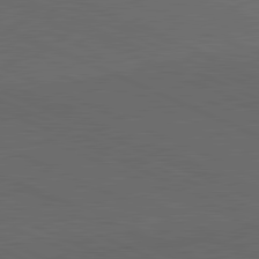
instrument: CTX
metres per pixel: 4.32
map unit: lApd
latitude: 81.5938
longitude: 148.1039
